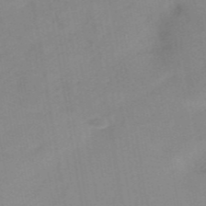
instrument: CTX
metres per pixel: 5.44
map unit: HNb
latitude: -54.1795
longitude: -48.4979
